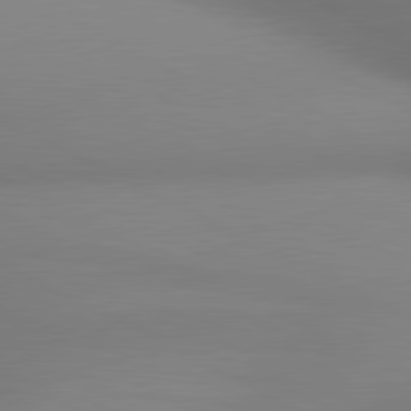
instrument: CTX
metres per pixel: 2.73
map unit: lApd
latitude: 80.8569
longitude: 132.5196
